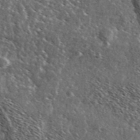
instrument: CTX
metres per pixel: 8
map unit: Ave
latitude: 37.2915
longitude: -110.3279
